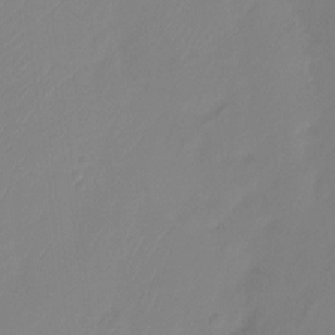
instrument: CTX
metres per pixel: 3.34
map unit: Htu
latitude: -13.8422
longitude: -49.6316
